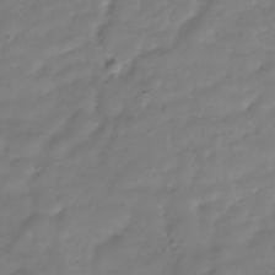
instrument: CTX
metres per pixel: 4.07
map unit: Hve
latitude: -31.8422
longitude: 90.2740
